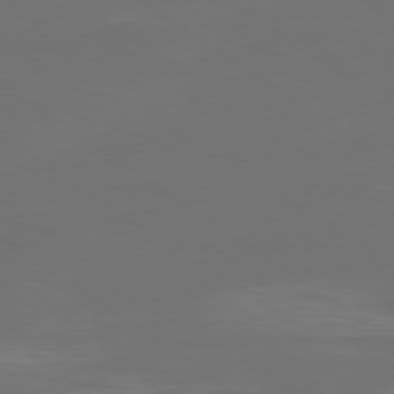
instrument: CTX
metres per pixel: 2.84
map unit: Ap
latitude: -79.3698
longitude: -61.7449
